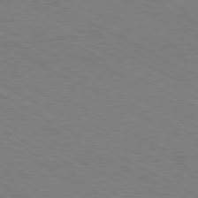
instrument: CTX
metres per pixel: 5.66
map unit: Hpe
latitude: -81.3321
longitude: 17.1620
